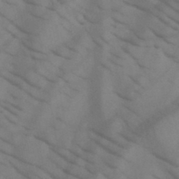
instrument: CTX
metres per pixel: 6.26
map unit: HNb
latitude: -44.8597
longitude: -41.0458
